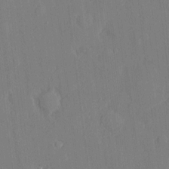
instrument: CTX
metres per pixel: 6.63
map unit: eHh
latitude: 5.1214
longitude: -72.8947
